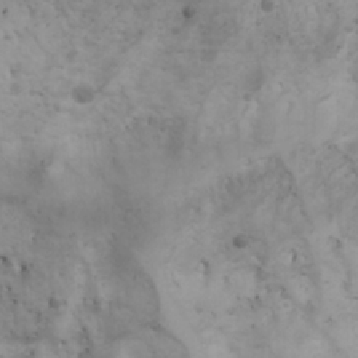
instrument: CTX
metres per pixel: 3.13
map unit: Aa
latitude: -3.3131
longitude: -73.0459
